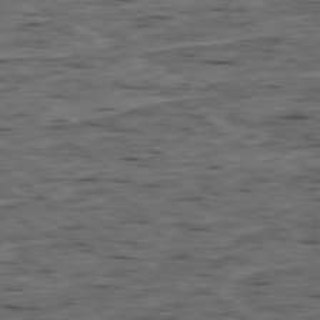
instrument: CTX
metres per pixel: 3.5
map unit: Ap
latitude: -79.3131
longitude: -90.5357
